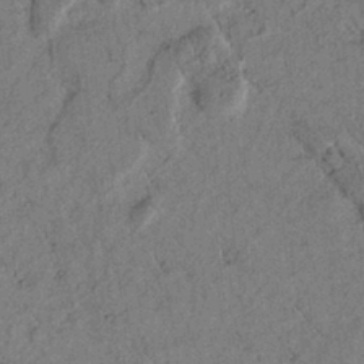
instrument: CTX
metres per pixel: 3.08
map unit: lAvf
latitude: 5.1214
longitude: 159.1431
